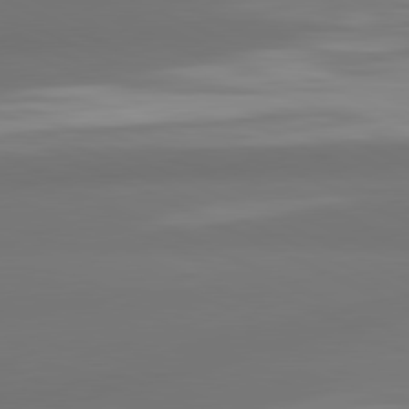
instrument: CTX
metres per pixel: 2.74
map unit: lApd
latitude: 81.2159
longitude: -165.4804
